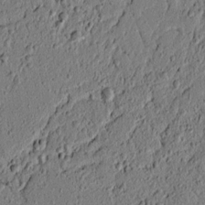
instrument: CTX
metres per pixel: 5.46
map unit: lAvf
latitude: 5.1214
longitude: 165.3888
